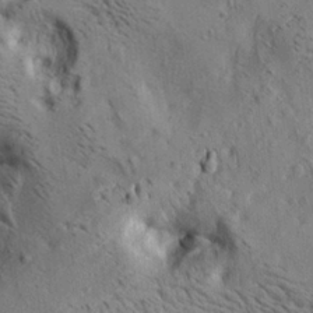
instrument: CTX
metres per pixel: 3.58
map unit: lAa
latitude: 19.5371
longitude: -140.0633
